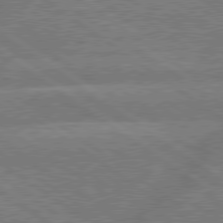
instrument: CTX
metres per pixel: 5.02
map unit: lApd
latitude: 79.4994
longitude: -161.2537
